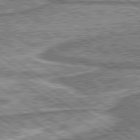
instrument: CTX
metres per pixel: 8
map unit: lApd
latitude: 80.2145
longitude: 173.5021
